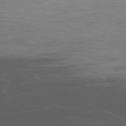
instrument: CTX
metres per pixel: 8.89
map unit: Ap
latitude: -79.3698
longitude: -77.9339
